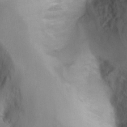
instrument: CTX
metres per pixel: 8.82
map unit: Ht
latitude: 14.3846
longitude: -37.1592
